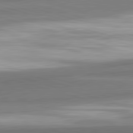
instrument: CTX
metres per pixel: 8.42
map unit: lApd
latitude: 82.4412
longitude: 160.0283
